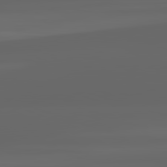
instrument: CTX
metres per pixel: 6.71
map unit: lApd
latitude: 82.2900
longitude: -169.8961
